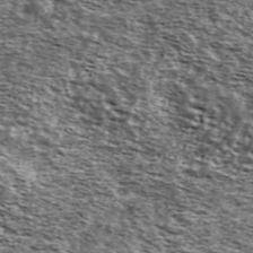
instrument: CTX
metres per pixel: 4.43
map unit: Ave
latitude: 42.0255
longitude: -106.4034
